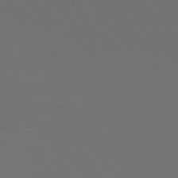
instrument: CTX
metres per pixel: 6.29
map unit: Ap
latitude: -76.0094
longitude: -82.6868
